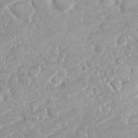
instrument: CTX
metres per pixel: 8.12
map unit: Nhu
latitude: 26.3467
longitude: -60.6868
